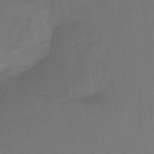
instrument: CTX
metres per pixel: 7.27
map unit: lHb
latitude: -41.8233
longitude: 64.2362
